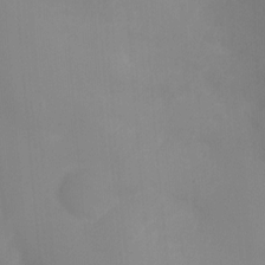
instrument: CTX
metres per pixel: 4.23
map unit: Ht
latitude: -8.5574
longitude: -28.1578
